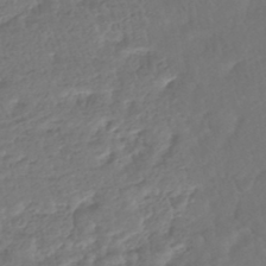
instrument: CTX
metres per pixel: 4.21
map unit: HNhu
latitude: -46.0283
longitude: 103.2187
